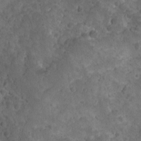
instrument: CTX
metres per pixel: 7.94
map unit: Ave
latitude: 10.5924
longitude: -105.5371
